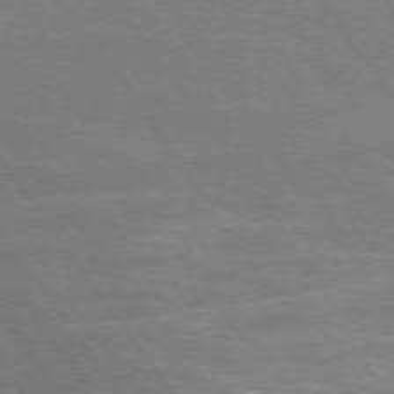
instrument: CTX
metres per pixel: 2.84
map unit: Ap
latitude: -75.1809
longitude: -75.7261
